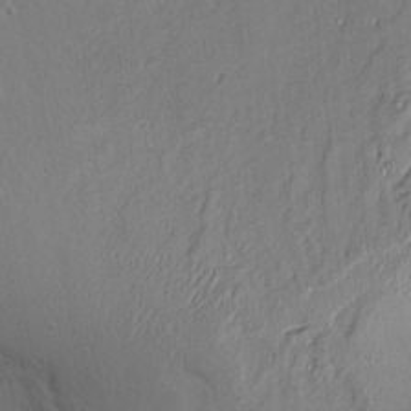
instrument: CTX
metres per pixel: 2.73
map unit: Aa
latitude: 9.1970
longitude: -132.2523
